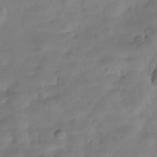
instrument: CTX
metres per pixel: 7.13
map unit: Hve
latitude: -30.3306
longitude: 94.8408
